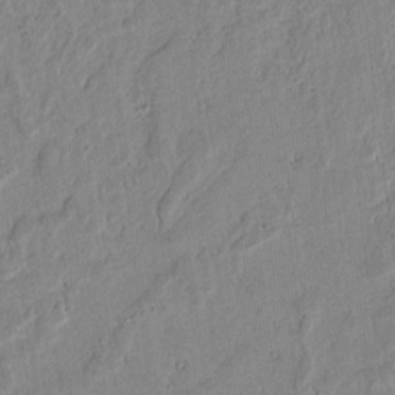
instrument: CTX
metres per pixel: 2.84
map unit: lAvf
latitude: 6.4223
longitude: 168.7085
